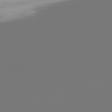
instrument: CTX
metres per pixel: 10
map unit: Hpe
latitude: 75.8205
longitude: -143.1025
